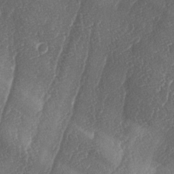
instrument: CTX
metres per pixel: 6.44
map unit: lAa
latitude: -5.8044
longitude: -130.0255
